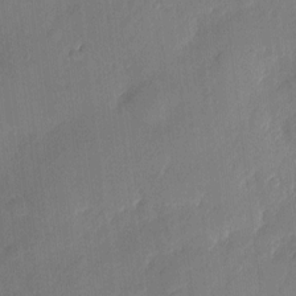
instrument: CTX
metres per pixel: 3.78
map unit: eHh
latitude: 3.8961
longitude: -72.2523
